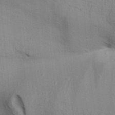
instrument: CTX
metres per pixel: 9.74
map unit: Aa
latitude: 32.1578
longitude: -135.3670
